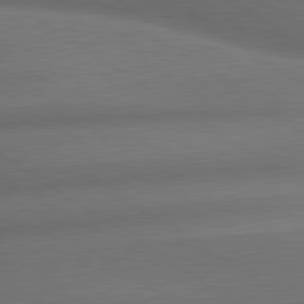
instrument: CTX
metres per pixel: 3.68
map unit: lApd
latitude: 79.6694
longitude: -154.3656
